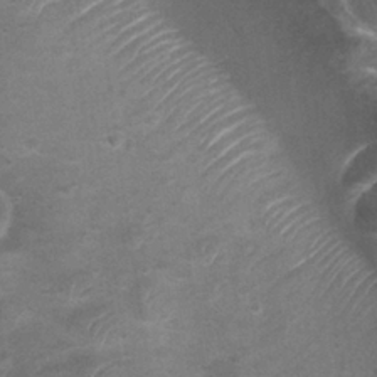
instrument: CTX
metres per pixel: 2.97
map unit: Hto
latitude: 24.2333
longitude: -50.3278
